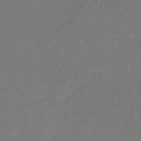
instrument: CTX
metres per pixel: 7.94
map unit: eHb
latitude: -30.5385
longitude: 65.7289
